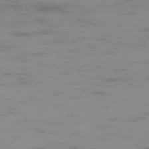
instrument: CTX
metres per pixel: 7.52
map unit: Hpe
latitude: -74.2173
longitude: 5.8044
